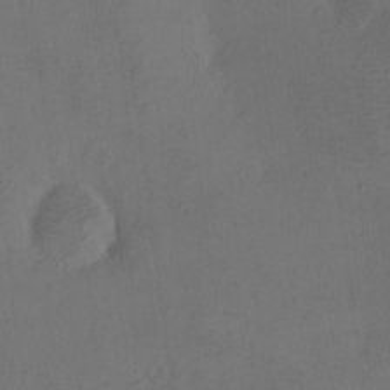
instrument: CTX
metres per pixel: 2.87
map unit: eHh
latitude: -2.7085
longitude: -73.8017
